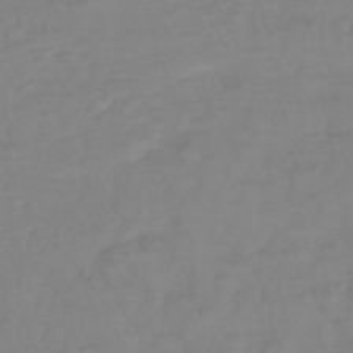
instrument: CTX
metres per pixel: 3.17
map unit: lHb
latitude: -42.1983
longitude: 77.2187
